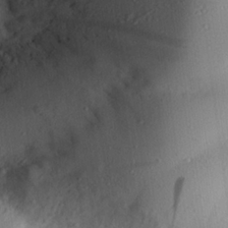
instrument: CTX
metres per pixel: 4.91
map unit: eHh
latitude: 25.1403
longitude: -78.1389
